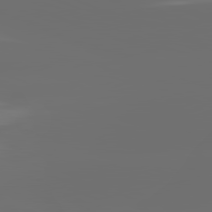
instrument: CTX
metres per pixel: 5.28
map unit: lApd
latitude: 81.9717
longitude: -165.8772
